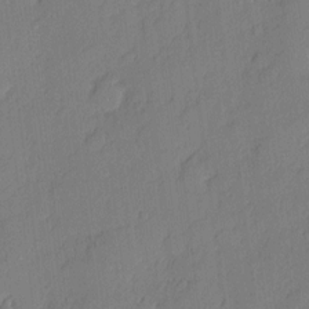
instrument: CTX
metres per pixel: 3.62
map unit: eHh
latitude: 5.1214
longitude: -75.9150
